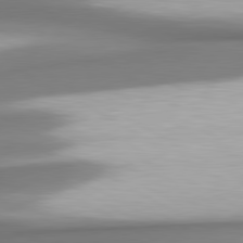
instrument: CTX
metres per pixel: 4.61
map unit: lApd
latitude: 80.6113
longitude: 178.5951
